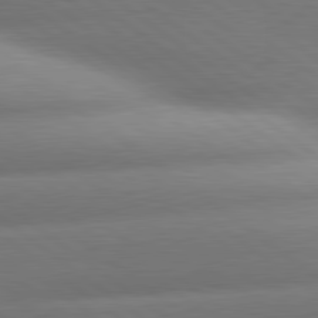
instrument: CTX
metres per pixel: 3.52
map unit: lApd
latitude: 80.5924
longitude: -160.8380
